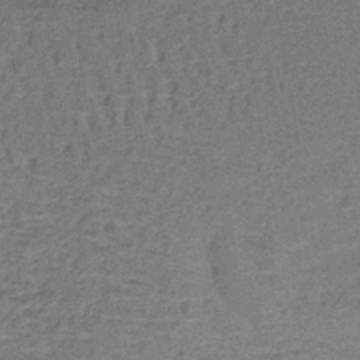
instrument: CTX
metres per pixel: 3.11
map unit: lHb
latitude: -40.9353
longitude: 58.6518
